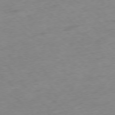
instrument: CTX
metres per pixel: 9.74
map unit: Ap
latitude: -77.6722
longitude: -79.6883
